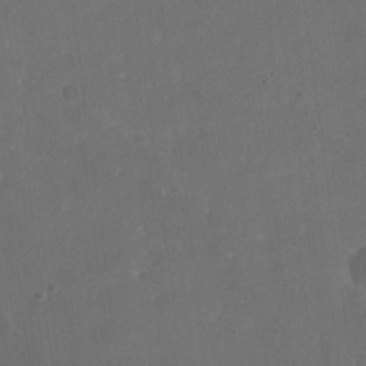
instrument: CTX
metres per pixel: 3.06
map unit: eHh
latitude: 19.2915
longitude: -64.6301
